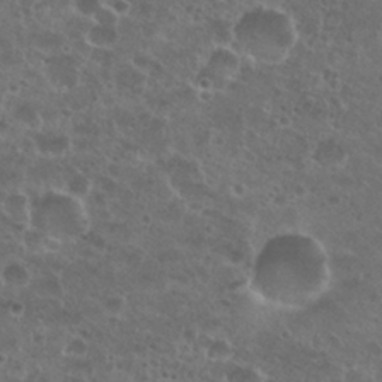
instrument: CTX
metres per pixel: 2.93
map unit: Nhu
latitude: 26.9703
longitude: -51.4237
